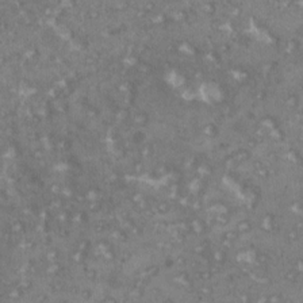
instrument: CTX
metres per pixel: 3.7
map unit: HNhu
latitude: 1.3292
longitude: 6.9164
